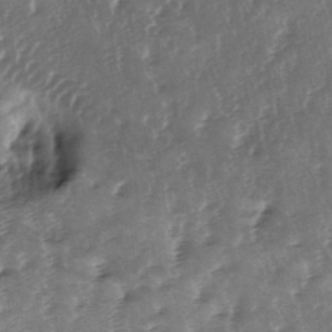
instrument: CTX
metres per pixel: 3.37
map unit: lAa
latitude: -5.5021
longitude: -125.2537
